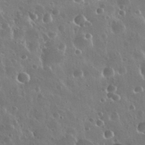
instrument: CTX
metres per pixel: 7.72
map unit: Nhu
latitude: 30.6302
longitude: -55.9339
